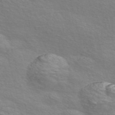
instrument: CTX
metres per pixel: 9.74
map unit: Nve
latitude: -56.3873
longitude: 53.3320
